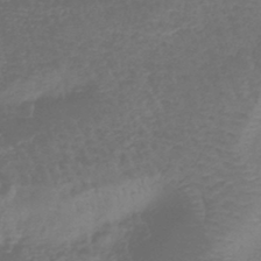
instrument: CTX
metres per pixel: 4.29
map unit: eHb
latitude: -43.1620
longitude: 82.0661
